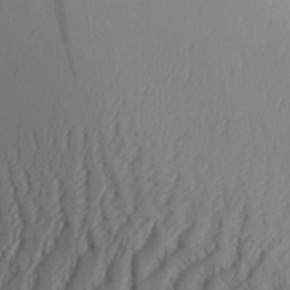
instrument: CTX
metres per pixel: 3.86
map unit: Aa
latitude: 30.0444
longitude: -141.2537
